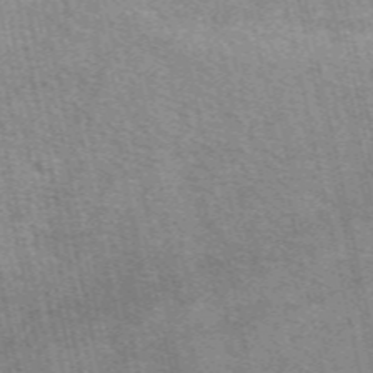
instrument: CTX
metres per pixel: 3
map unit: eAb
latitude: 51.3670
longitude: 109.2754
